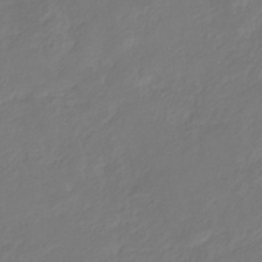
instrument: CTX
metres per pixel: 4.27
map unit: eHb
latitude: -29.6911
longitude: 67.3321
